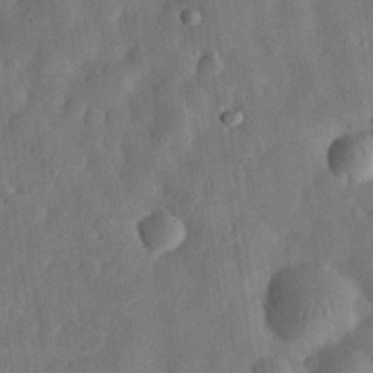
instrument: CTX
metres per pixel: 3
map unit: eHh
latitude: 30.7436
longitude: -74.7435
